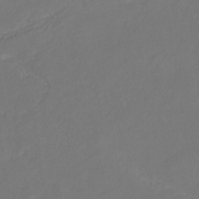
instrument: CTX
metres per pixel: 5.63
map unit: eHb
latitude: -30.4062
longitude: 65.5210
